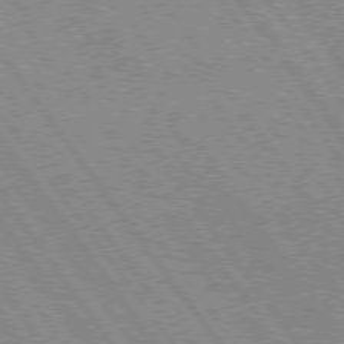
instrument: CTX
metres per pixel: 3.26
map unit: Hpe
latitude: 75.0836
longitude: -149.0458
